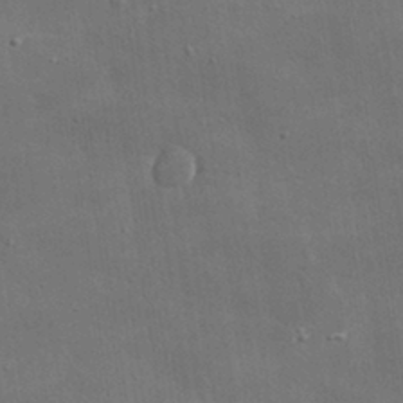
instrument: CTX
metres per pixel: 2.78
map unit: lHvf
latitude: 32.1200
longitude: -92.5168
